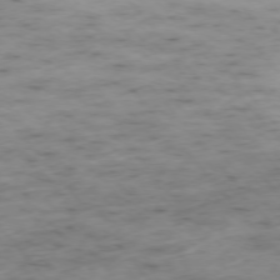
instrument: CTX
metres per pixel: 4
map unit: Hpe
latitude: -76.1795
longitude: -18.2144
